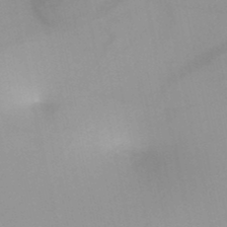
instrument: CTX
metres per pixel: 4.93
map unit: HNb
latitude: -48.1417
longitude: -43.8583
